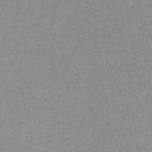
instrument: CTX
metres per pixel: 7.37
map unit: lHb
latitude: -34.4251
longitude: 70.0661
